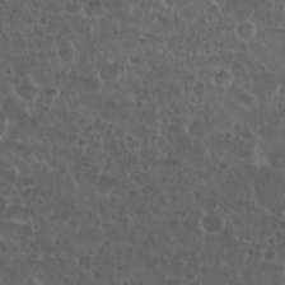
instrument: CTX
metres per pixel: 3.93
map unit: Nhu
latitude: 27.0836
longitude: -51.6882
